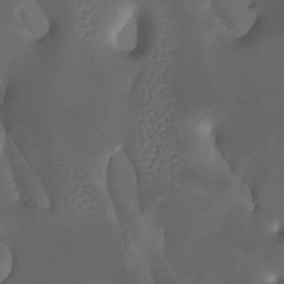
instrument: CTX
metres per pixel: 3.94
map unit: Htu
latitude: -12.9164
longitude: -71.4048
